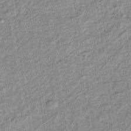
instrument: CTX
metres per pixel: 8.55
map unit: lHb
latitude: -37.6532
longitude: 64.1795
